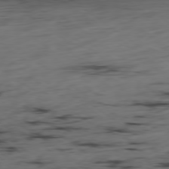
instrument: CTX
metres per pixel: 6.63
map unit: Hpe
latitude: -79.0297
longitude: 14.0661
